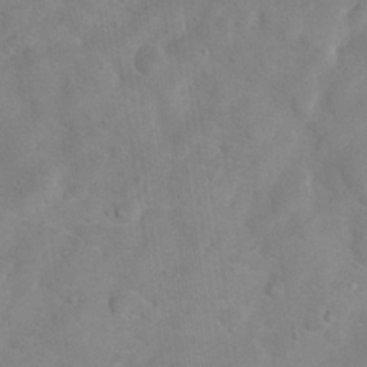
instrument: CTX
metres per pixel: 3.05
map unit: Hto
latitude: 17.5371
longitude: -38.1767
